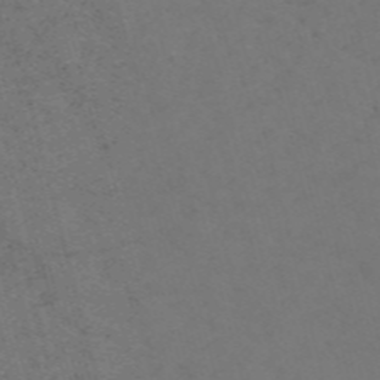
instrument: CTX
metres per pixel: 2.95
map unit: Nve
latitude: -58.1038
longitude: 51.9178
